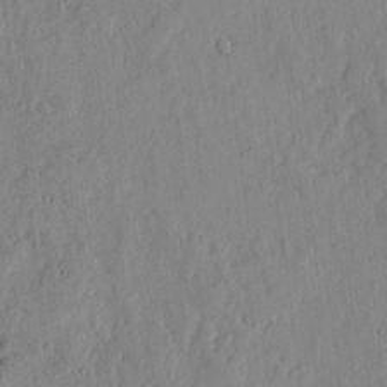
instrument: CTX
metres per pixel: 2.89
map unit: lHvf
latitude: 17.6694
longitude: -116.1389
